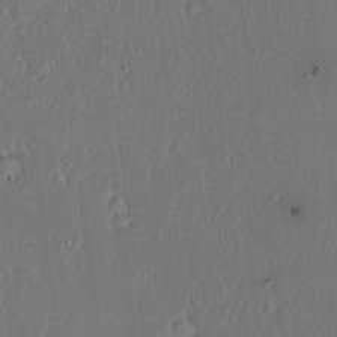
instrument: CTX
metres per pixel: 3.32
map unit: lAvf
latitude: 7.6316
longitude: 168.1983
